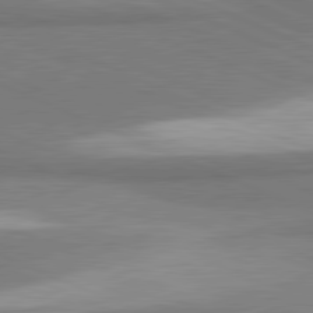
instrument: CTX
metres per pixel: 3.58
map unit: lApd
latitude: 81.4426
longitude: 160.4062
